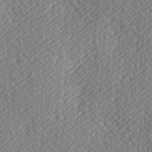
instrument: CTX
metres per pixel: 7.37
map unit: Hve
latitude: 3.3670
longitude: -124.1011
